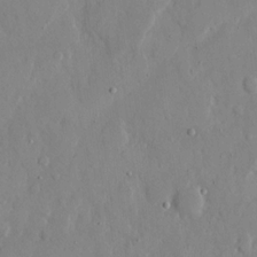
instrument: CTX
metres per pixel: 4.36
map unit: eHh
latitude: 12.3278
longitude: -69.4804
